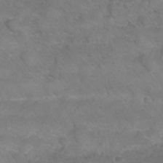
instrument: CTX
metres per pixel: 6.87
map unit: Nhu
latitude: 26.5735
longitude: -54.4412
